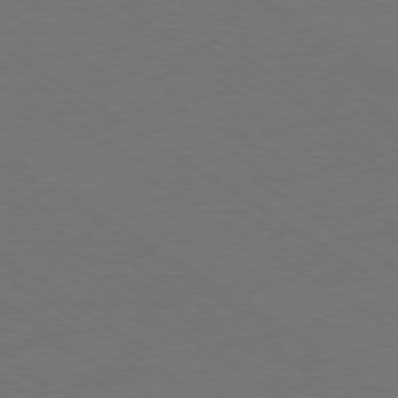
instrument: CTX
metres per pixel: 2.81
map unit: Ap
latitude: -79.9178
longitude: -65.9906
